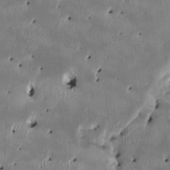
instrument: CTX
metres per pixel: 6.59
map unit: HNhu
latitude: 2.4979
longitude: -5.6127
